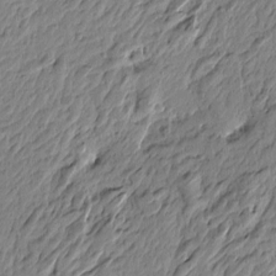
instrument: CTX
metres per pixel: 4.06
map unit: Htu
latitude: -4.3306
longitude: 179.7477
